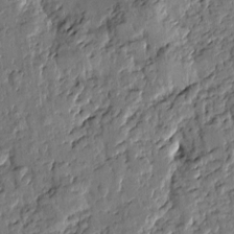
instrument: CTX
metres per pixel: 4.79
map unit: Htu
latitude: -0.5385
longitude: -176.4412
